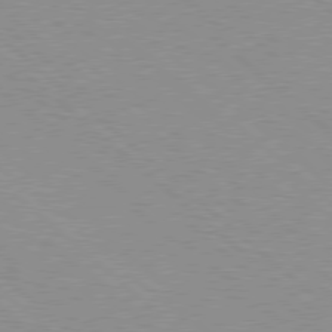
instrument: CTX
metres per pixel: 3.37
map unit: Hpe
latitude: 77.9150
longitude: -154.2145
